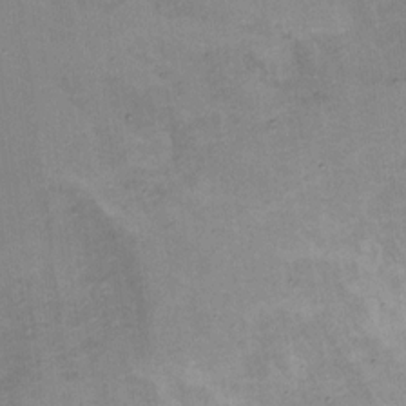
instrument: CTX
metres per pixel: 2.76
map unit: Hto
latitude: 6.1767
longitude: -37.9339
